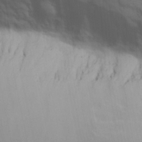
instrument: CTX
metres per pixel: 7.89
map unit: Hve
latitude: 24.8946
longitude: 148.3685
